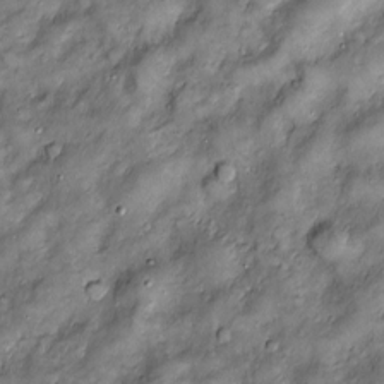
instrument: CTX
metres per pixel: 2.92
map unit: Htu
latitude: -6.5007
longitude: 159.5210
